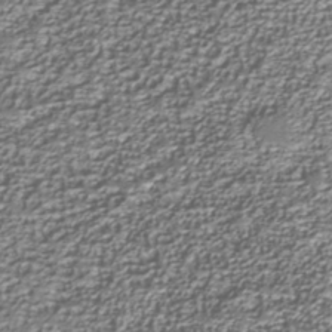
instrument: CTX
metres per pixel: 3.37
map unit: Nhu
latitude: -38.2740
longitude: -82.6490
